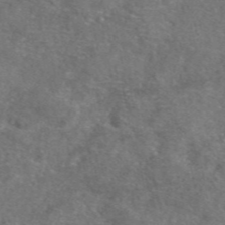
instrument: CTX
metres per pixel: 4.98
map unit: eAb
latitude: 47.8206
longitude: 110.6896
